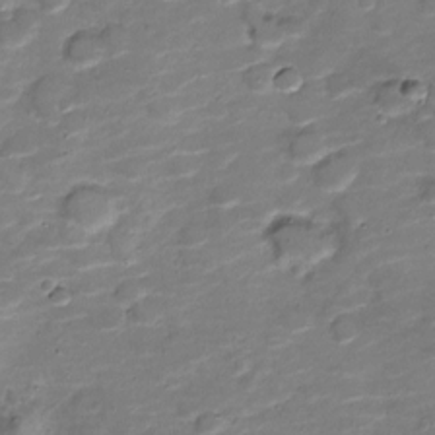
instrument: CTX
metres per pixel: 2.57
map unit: Nve
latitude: -19.9367
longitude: 103.1809
